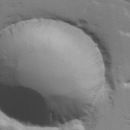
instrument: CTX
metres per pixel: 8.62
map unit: Hve
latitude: 23.6505
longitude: 144.8219
